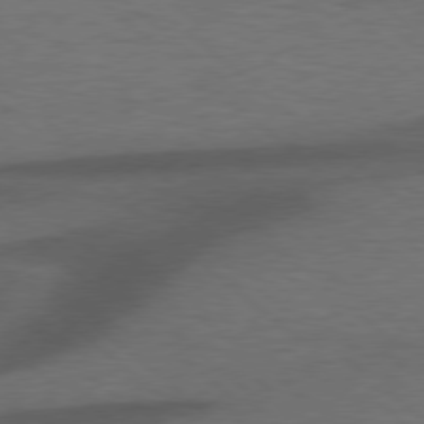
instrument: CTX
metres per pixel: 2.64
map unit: Hpe
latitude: 77.6505
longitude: -150.9135
